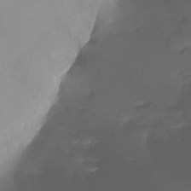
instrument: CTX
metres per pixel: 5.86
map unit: Ht
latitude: -12.4062
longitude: -48.1011
